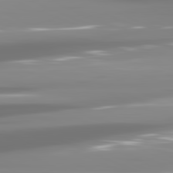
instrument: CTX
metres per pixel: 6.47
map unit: lApd
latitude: 81.5938
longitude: -138.0633
